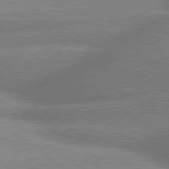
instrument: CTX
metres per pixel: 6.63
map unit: lApd
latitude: 80.2711
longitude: -161.7449
